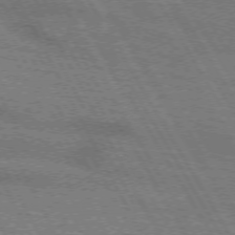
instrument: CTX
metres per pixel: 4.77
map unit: lApd
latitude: 71.9717
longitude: -56.0444
